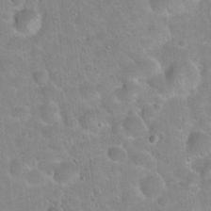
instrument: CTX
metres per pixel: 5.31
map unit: Hto
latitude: 22.4601
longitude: -50.9513
